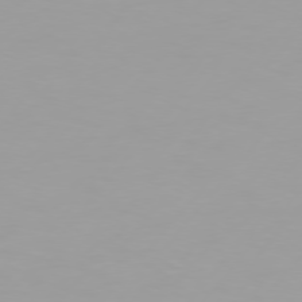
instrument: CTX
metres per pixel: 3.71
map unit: Hpe
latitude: 75.6883
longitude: -129.0458
